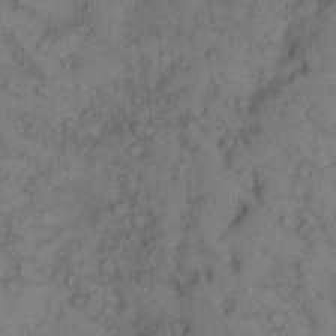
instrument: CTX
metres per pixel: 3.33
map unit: eHh
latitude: 13.4993
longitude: -63.3293
